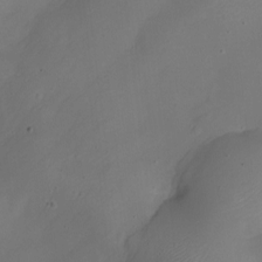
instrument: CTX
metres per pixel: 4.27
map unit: Nhe
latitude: -19.9556
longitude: 144.7652
